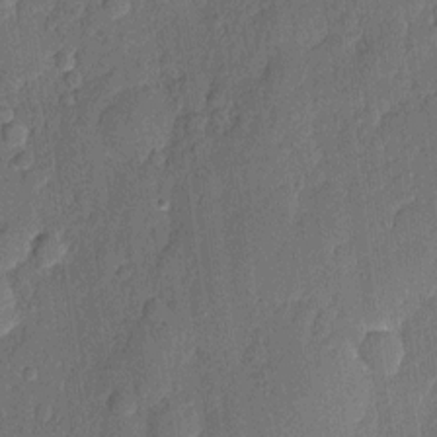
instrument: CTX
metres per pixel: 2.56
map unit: eHh
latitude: 6.2711
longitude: -74.1011
